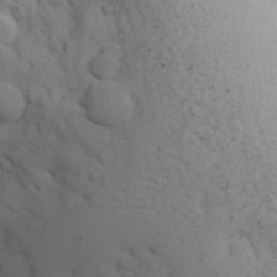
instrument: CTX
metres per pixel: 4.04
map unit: lHvf
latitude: 21.9339
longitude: 142.0283
